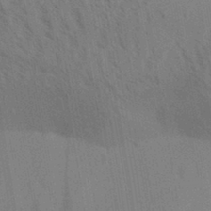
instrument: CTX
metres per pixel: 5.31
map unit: Aa
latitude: 31.1592
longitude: -139.1592
